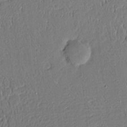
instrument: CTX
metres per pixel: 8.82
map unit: Aa
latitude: 13.7072
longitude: -139.7827
